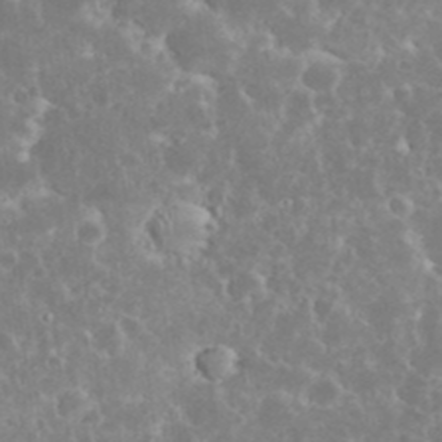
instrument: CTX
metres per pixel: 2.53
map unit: eHh
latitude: 34.6490
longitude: -62.5168
